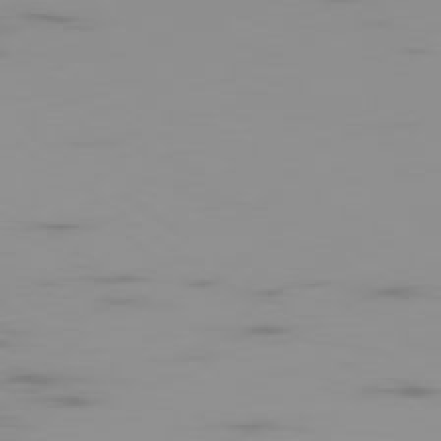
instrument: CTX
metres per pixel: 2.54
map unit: Ap
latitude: -79.4265
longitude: -70.2522
